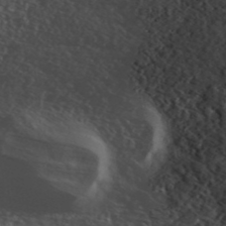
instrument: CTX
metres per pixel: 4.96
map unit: ANa
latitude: 42.3278
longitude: 34.8030
